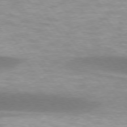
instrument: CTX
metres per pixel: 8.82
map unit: lApd
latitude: 75.0081
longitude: -50.3467
